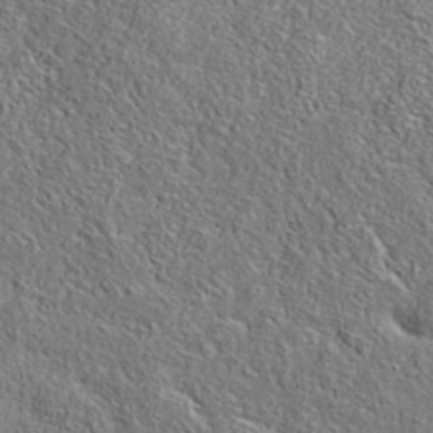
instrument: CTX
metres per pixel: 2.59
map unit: eAb
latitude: 35.7260
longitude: 111.7099
